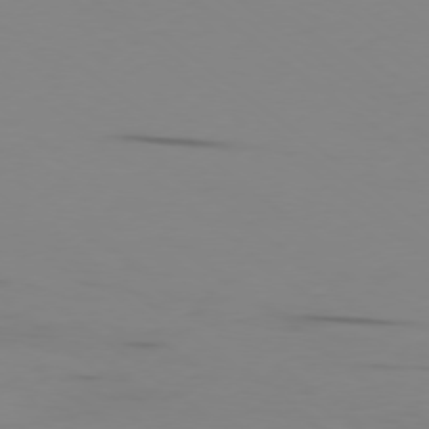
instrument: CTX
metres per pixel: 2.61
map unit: Ap
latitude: -77.9178
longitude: -66.2333
